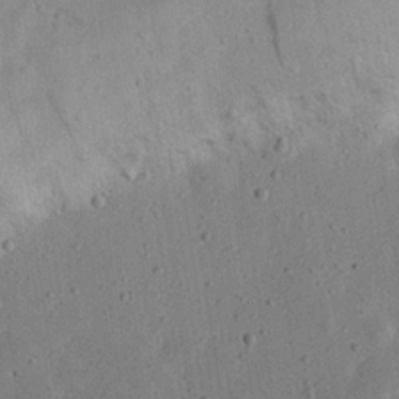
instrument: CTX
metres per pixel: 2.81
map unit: eHh
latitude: 24.1955
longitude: -69.0270
